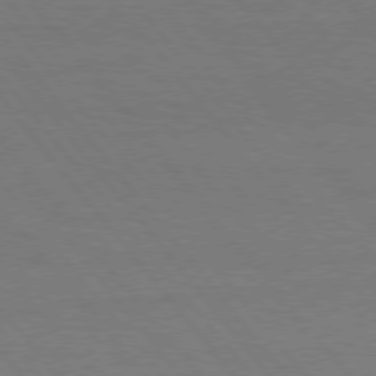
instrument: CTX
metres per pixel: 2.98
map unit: Hpe
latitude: 75.7450
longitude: -137.1592
